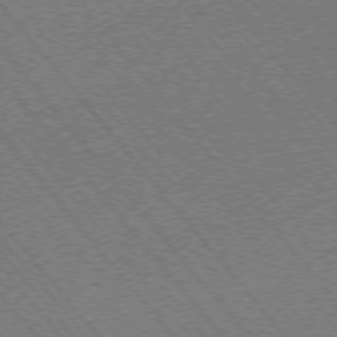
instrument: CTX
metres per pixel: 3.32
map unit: Ap
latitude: -75.9745
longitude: -95.2726
